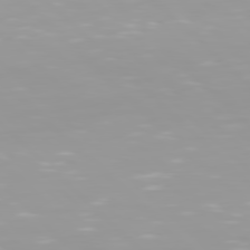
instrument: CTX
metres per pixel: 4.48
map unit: Hpe
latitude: 77.5182
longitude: -140.0633
